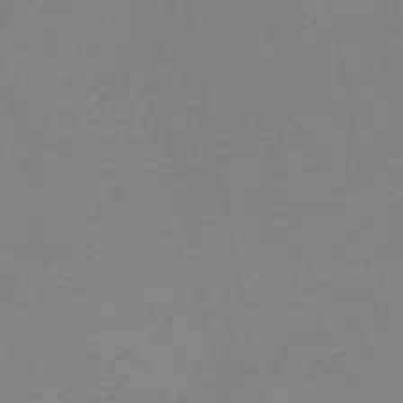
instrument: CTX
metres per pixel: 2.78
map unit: HNb
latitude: -49.7667
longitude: -48.3089
